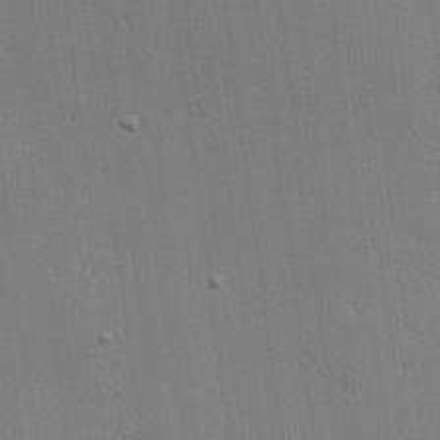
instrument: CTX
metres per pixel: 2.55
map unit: Hve
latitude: 25.6504
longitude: -91.2537
